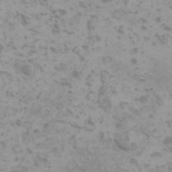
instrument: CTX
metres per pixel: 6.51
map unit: HNhu
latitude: 0.6490
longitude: 2.4818
